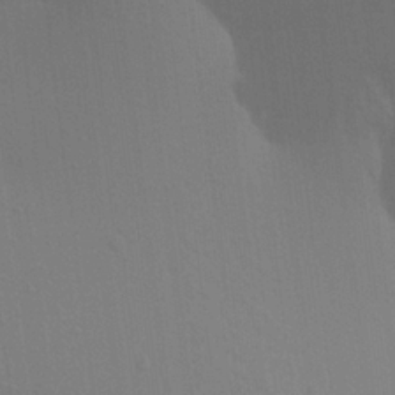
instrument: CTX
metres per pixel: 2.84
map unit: Aa
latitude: 22.4790
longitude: -145.1025
